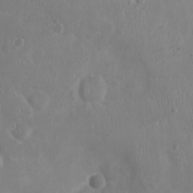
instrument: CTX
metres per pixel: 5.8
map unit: Ht
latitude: -4.6140
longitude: -16.0444
